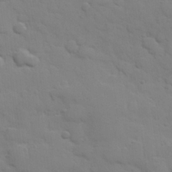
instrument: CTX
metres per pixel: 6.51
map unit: Hve
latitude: 24.4223
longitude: 148.3118
